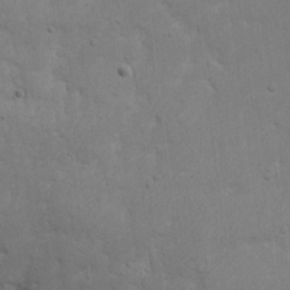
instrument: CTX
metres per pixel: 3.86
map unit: eHh
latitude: 16.8191
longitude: -72.3657
